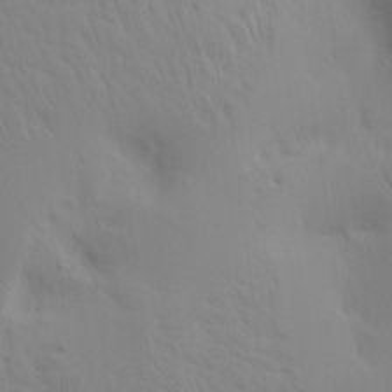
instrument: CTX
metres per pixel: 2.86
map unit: Aa
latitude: 18.2900
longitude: -143.7450
